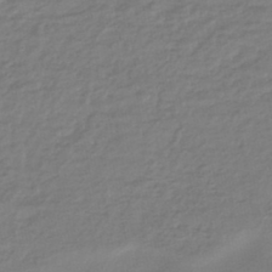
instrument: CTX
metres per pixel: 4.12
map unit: HNhu
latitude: -45.5021
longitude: 98.1228
